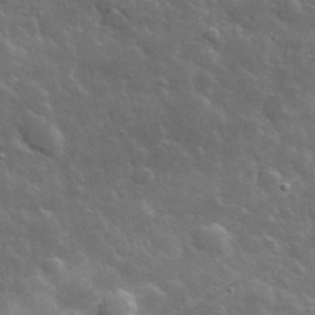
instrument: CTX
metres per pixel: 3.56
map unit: lHvf
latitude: 36.8947
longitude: -90.3089
